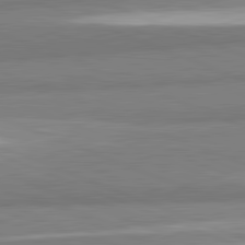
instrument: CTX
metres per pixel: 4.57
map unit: lApd
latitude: 82.2900
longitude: 174.0849
